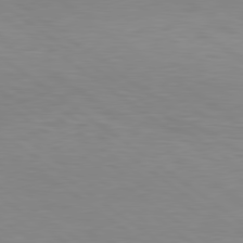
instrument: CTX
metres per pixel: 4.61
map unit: lApd
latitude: 79.5938
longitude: -47.3293
